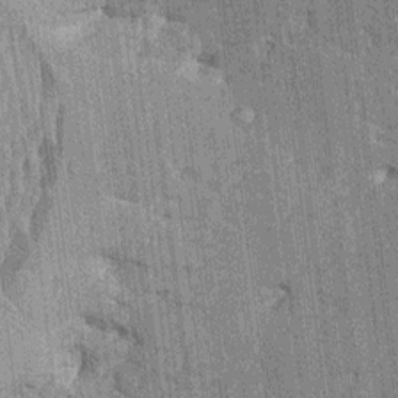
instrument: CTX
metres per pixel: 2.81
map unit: HNhu
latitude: 6.0822
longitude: -5.8394
